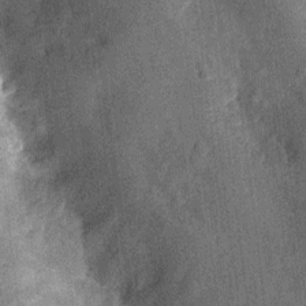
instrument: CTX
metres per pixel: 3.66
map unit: Nhu
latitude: -13.1809
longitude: -23.4993
